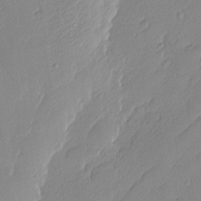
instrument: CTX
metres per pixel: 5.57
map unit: Nhu
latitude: 2.1955
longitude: -76.3467
